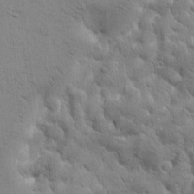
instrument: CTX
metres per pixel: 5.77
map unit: Htu
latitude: 0.5545
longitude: 173.9745
